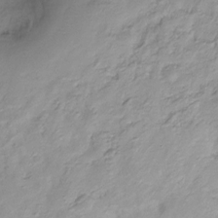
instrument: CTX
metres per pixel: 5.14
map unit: Ht
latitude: -16.2173
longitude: -43.4993
